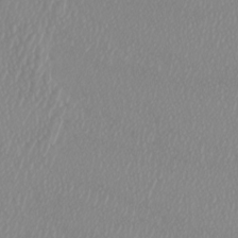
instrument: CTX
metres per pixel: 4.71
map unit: Htu
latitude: -5.8989
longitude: -73.3104
